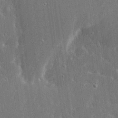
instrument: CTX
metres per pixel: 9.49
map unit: Ave
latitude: 18.2144
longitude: -139.6127
